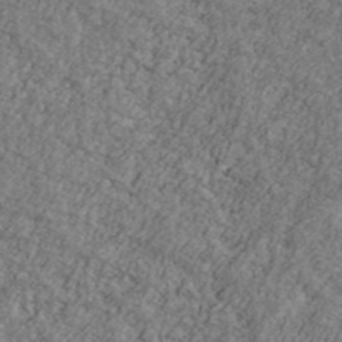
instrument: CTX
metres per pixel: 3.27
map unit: Ave
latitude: 41.2914
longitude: -110.9514
